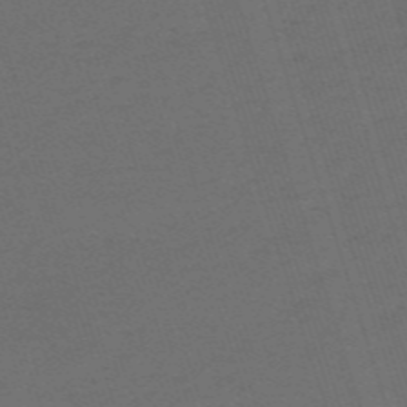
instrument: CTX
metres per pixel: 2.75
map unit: HNb
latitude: -55.8045
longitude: -45.0836
